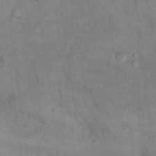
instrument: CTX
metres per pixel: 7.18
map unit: eHh
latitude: 21.4238
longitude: -61.2348
